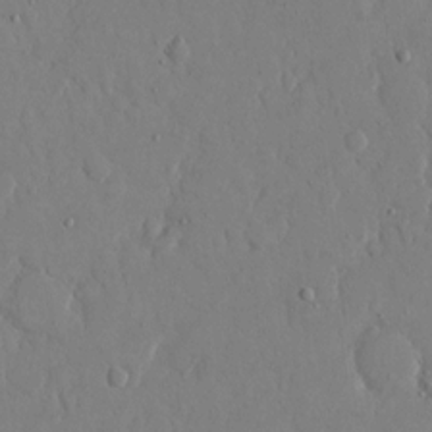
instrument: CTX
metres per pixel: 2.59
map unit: eHh
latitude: 13.5371
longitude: -69.5371
